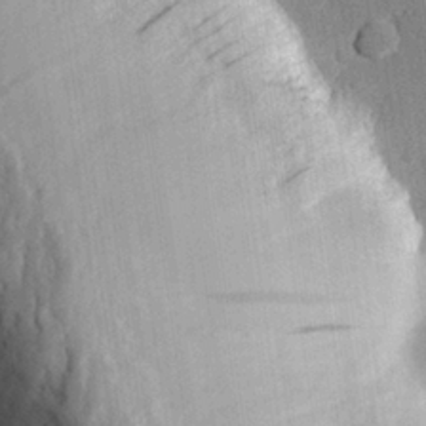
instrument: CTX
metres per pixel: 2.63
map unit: eHh
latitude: 27.6316
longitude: -79.1214
